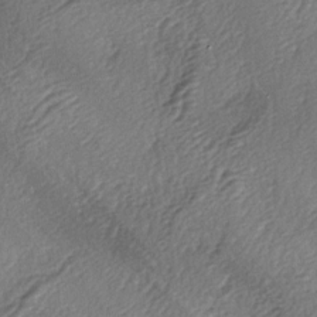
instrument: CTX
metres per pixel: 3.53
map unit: lAa
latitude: -3.8611
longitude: -123.7450
